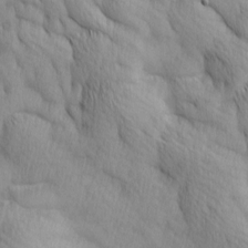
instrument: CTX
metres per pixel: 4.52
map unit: Ave
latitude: 12.7058
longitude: -105.9717
